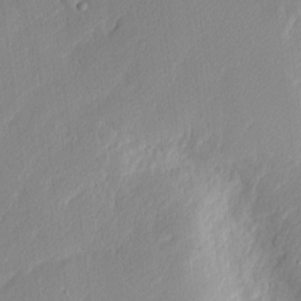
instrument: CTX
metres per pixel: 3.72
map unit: Nhu
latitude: 2.3845
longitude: -76.0255
